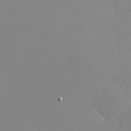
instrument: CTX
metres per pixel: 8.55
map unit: eHh
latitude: -2.7652
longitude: -80.6301
